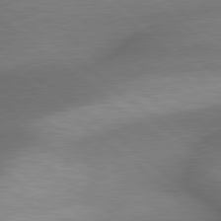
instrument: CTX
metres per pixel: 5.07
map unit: lApd
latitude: 79.5182
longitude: -166.8191
